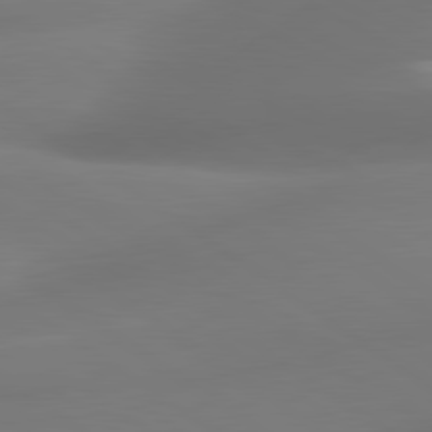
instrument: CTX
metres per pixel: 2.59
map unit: lApd
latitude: 80.8380
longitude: -164.5546
